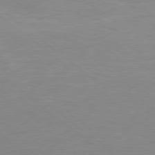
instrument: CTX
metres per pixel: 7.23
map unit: Hpe
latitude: 78.2712
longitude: -141.7449
